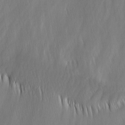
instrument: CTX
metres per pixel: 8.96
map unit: Ave
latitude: -0.8408
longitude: -113.4048
